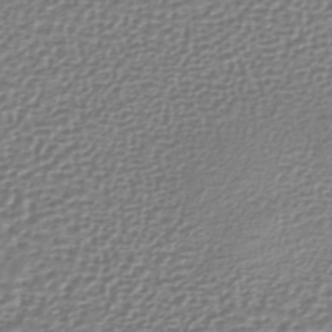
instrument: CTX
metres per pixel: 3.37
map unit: lHb
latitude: -42.5384
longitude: 70.8408
